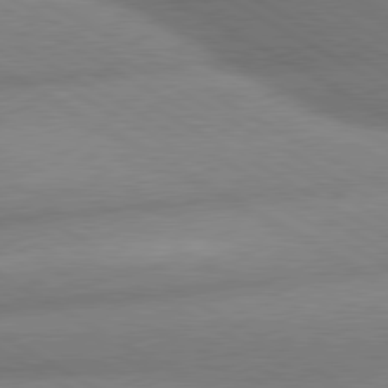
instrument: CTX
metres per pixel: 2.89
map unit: lApd
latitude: 80.1200
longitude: -163.4805
